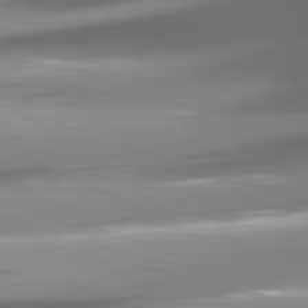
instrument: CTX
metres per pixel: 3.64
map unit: lApd
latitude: 80.8380
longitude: -145.7260
